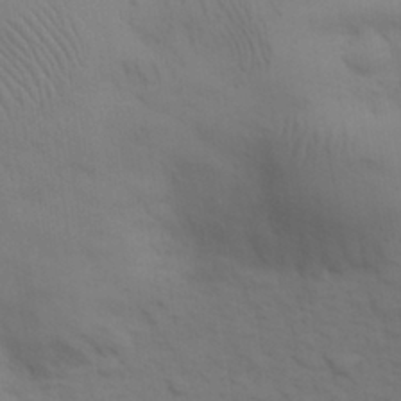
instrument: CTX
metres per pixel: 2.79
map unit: eHh
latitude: 30.5168
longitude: -69.8206
